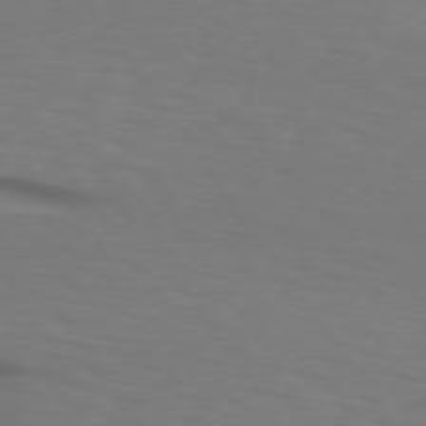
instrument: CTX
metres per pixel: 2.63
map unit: lApd
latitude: 73.7639
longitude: -75.8583
